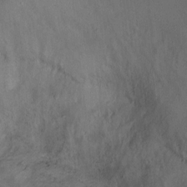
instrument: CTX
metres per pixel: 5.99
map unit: Ht
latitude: -2.2550
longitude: -33.0081
